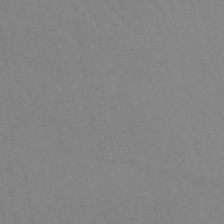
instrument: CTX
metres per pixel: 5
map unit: lHb
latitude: -44.8597
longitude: 76.8030
